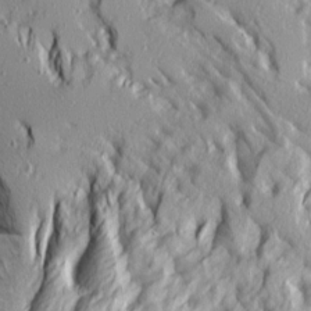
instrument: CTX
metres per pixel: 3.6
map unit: Ave
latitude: 14.5168
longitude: -131.1970
